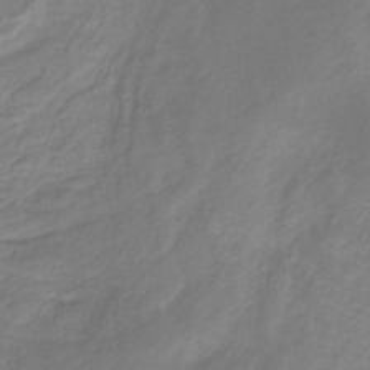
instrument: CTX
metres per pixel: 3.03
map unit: lHb
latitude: -31.4643
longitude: 65.8612
